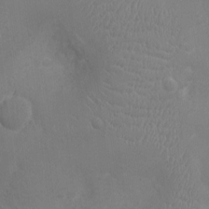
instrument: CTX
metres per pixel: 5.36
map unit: Ht
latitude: -3.1431
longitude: -16.3467
